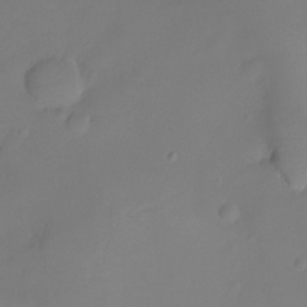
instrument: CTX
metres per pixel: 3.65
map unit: Ht
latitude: -6.9352
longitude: -29.8394
